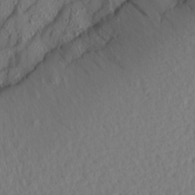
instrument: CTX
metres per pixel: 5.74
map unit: Aa
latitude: 14.6491
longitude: -140.5545
